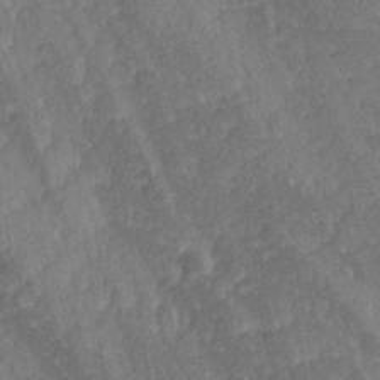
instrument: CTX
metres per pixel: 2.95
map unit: lHvf
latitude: 25.5938
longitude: 143.7666
